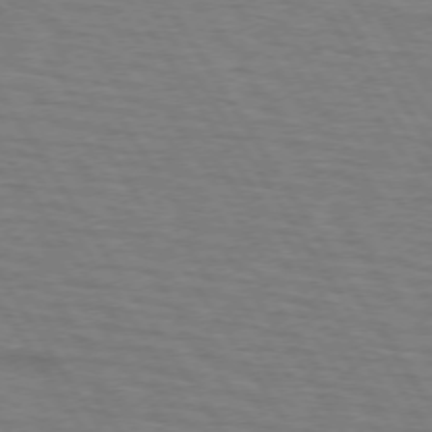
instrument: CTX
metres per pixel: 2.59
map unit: lApd
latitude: 73.1404
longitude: -72.7436
